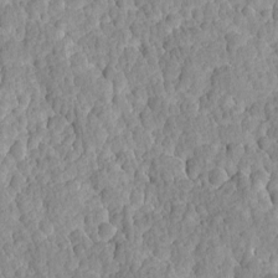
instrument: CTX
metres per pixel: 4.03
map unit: Ave
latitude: -8.5196
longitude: -116.5168
